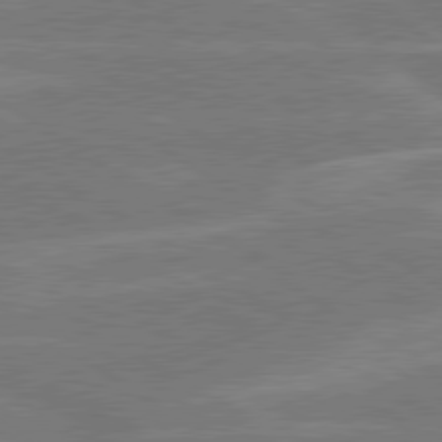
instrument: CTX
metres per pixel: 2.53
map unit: lApd
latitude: 79.8584
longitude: -122.1011
